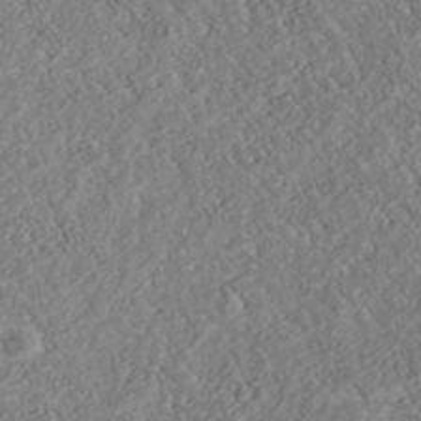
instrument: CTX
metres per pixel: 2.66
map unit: Nhu
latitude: -40.2550
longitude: -83.5560
